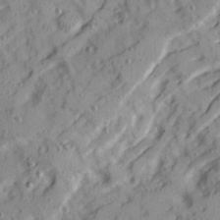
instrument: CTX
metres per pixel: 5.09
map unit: Ave
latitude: 22.2145
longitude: -131.6505
